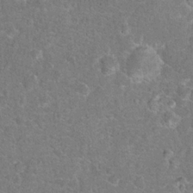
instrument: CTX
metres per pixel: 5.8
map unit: Hto
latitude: 17.1025
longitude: -42.7624
